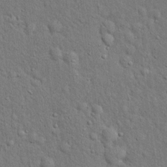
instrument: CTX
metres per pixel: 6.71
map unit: eHh
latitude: 19.8205
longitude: -61.4426
